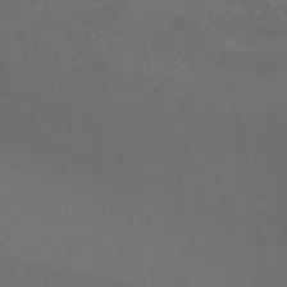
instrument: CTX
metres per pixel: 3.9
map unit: HNb
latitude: -50.8408
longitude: -43.5182
